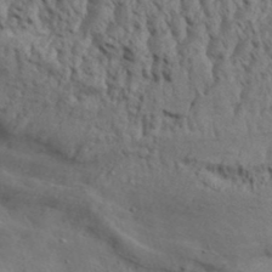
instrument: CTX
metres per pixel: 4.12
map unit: Aa
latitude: 32.5168
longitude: -136.1200
